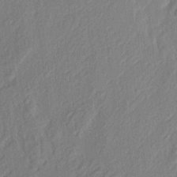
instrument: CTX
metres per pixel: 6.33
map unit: eHh
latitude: 5.0836
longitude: -77.1403
